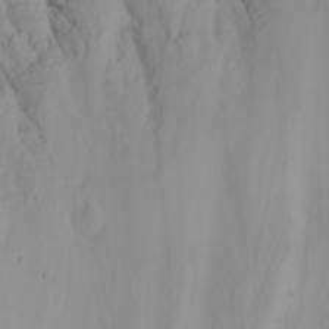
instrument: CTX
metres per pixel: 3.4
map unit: Nhu
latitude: -5.1809
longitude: -84.5168
